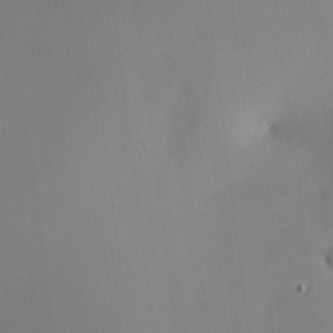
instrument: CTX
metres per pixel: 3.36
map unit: HNhu
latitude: 13.5560
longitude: 13.9745
